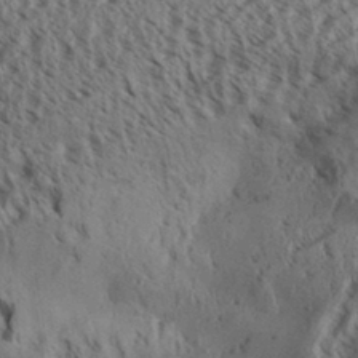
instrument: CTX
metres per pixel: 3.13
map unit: Aa
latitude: 32.0255
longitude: -136.7247
